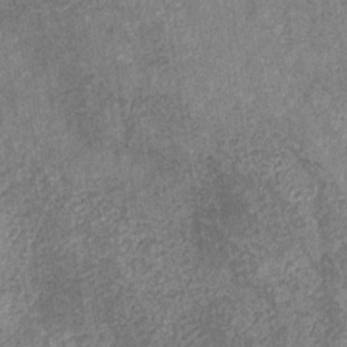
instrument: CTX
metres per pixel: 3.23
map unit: eHb
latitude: -31.3887
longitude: 72.5196
